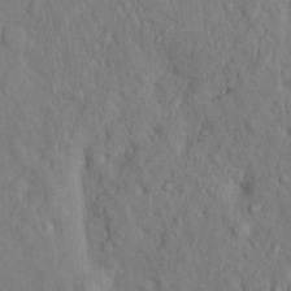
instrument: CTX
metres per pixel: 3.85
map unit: Hto
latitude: 14.2523
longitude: -29.3293
